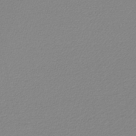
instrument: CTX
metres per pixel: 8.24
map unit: lHb
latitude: -46.4251
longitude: 57.3132
